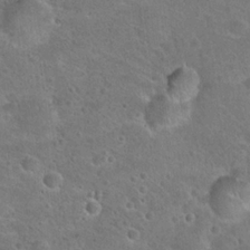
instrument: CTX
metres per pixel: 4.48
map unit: Hto
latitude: 21.7828
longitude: -48.4790
